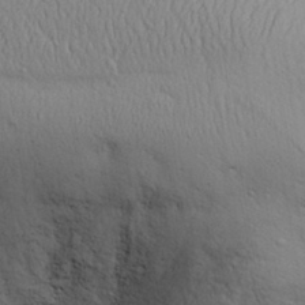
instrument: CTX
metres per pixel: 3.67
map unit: Aa
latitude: 31.4049
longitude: -145.1403
